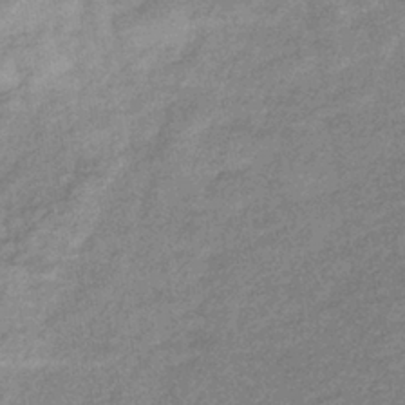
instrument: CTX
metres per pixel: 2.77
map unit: eHb
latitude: -39.0864
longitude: 80.1606
